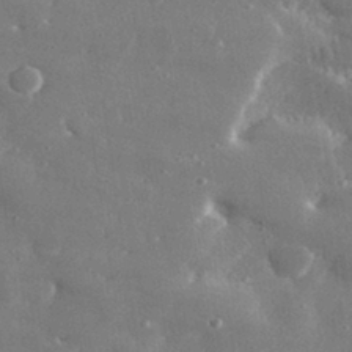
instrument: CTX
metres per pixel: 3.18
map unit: lHvf
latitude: 31.1404
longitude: -88.9703
